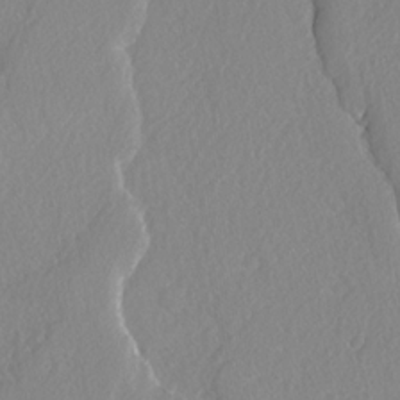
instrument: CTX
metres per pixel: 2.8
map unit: lAvf
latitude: -4.8975
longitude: -108.6679
